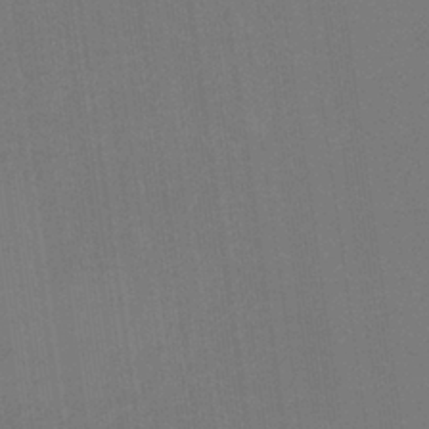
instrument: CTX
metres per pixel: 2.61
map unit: HNb
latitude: -35.6533
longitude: 54.6330
